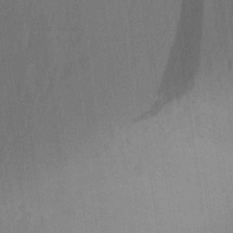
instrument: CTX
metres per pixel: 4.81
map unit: Aa
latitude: 27.5560
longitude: -145.5371
